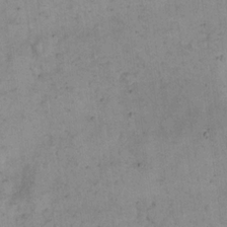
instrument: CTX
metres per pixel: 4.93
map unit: eHh
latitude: 19.1970
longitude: -62.3090
